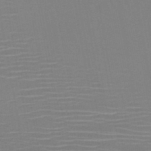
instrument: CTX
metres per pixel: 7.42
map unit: HNb
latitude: -46.6896
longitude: -42.7813
